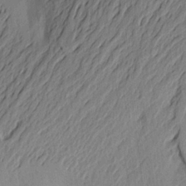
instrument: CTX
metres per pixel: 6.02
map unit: Aa
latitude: 22.4412
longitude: -148.7435
